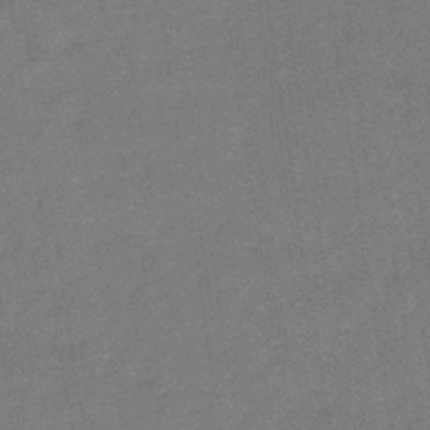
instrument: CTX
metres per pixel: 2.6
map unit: HNhu
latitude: -45.3888
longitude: 90.7275
